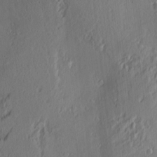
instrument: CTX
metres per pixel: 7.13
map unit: Nve
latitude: -7.3698
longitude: 173.8422
